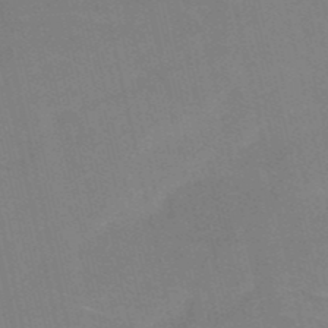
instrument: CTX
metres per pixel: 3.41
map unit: HNb
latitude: -52.3306
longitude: -45.3292
